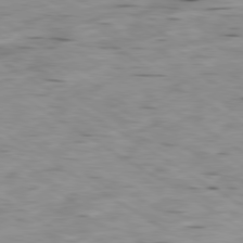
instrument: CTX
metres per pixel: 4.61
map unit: Ap
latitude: -80.1984
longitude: -101.1970
